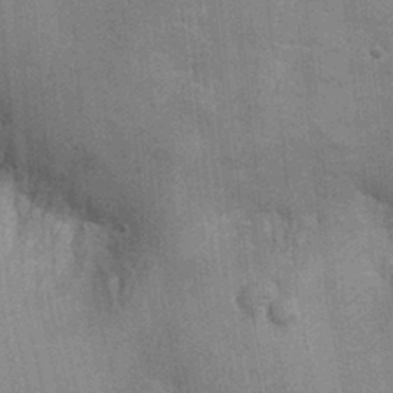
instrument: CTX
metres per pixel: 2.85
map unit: Ht
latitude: -3.7099
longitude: -15.2159
